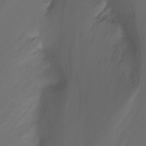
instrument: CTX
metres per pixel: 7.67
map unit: Htu
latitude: -7.1809
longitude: -71.9906
